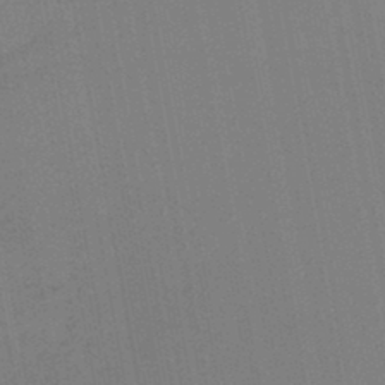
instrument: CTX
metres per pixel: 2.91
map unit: lHb
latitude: -44.9353
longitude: 63.4832
